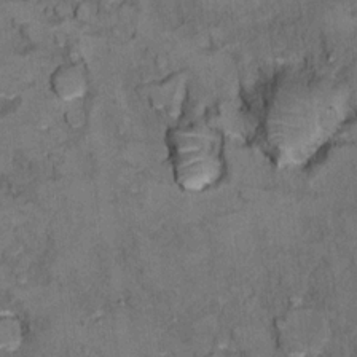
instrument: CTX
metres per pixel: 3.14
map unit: Ht
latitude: 11.6127
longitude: -32.9325
